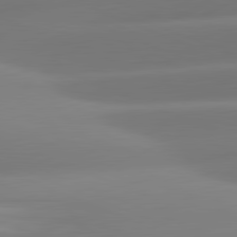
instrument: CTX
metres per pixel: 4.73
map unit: lApd
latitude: 81.4615
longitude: -161.9528
